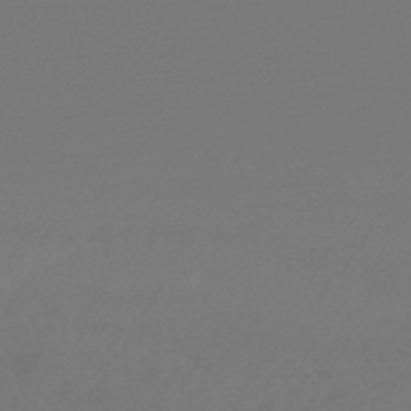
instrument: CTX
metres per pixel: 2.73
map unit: lHb
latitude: -47.4643
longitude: 65.9178
